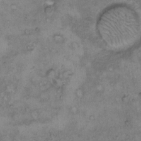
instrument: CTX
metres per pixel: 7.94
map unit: Hto
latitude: 8.5357
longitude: -59.8961
